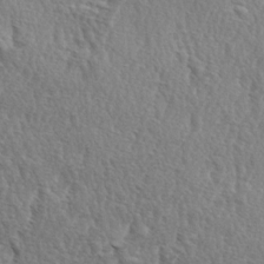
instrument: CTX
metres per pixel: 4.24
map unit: lAa
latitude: -4.0472
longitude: -122.0444
